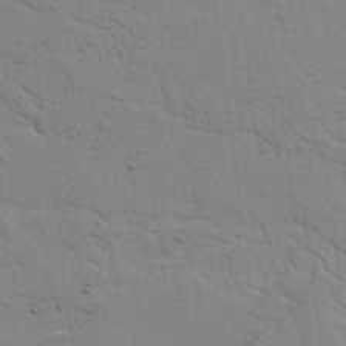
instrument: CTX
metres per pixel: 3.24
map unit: Nhu
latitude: 17.7450
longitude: -78.5546
